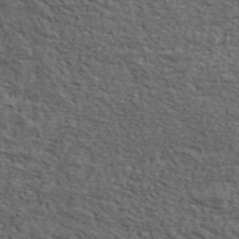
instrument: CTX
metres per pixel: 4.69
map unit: ANa
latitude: 47.8206
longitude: -82.9135
